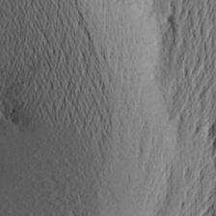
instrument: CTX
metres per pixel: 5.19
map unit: Aa
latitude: 23.5560
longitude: -149.6127
